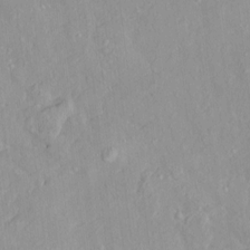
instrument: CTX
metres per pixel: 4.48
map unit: HNhu
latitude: 5.0647
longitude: 3.0486
